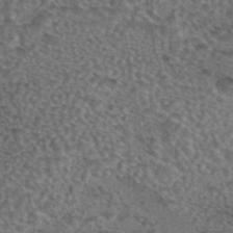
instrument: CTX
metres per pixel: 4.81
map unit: eAb
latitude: 43.7072
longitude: 104.3684
